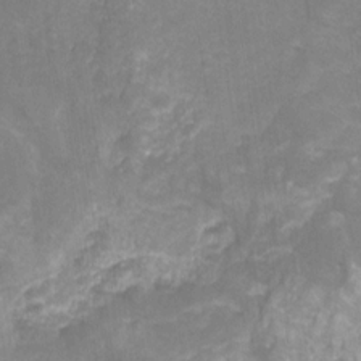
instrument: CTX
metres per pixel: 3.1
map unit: HNhu
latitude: -26.9541
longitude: 73.6533
